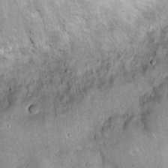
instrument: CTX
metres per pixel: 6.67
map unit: eHh
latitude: 19.3481
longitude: -60.7813
